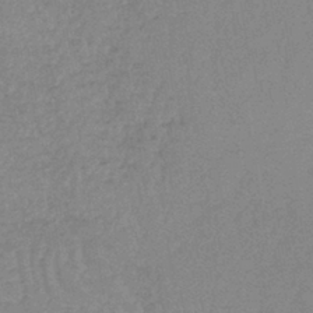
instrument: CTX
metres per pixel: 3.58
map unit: lHb
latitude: -40.0661
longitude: 65.8800
